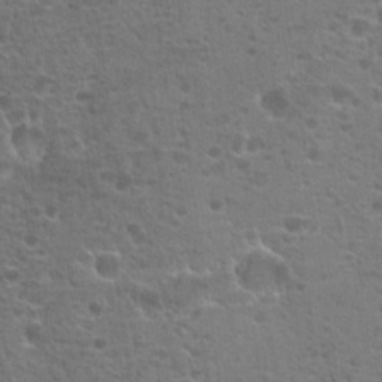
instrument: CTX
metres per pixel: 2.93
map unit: Hto
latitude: 18.6868
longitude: -41.7071
